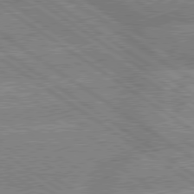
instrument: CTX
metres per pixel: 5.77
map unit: lApd
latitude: 79.4238
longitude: -157.7071
